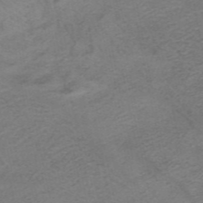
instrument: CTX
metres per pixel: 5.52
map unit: HNhu
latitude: -40.9730
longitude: 104.1605
